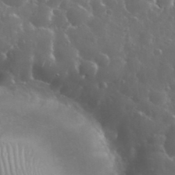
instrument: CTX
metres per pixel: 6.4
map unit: eHh
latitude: 34.6490
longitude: -61.2915
